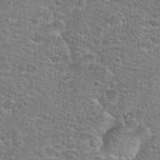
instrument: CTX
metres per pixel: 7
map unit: Hto
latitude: 25.5938
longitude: -48.9892
